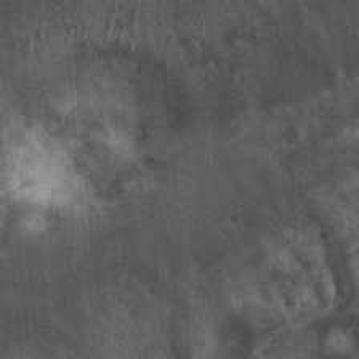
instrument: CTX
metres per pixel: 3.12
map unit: Ht
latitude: 2.5923
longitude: -19.1970
